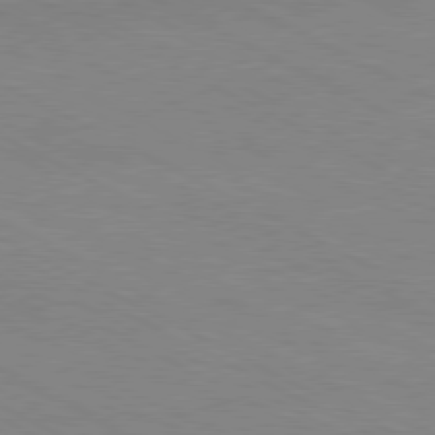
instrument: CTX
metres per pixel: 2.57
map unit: Hpe
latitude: -81.1053
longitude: 17.6533
